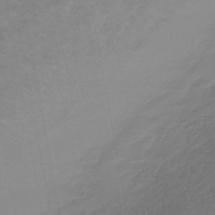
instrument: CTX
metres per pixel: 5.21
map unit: lHb
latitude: -42.5951
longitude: 67.1620
